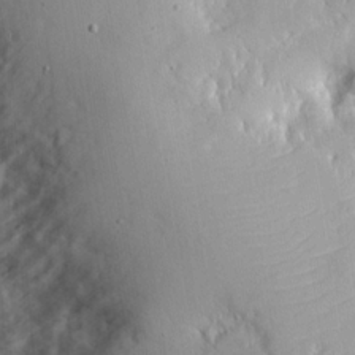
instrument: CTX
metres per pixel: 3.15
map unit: eHh
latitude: 8.1767
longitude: -70.8380
